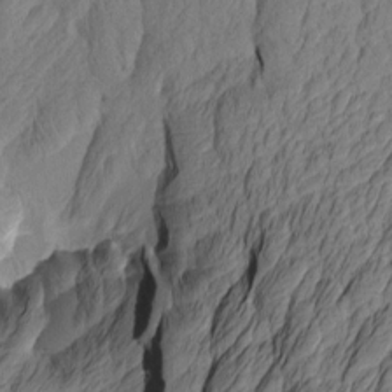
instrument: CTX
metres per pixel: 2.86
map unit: Htu
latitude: 1.0080
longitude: -175.5182
